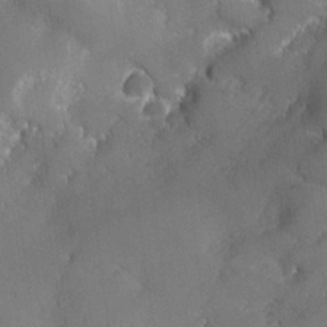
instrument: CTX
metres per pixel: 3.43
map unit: lHvf
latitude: 26.5546
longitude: 141.4454
